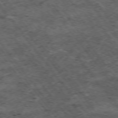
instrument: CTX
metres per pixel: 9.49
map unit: Hpe
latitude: -75.1998
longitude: 4.7274
